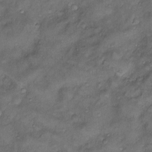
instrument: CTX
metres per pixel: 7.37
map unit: Htu
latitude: -6.6896
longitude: 159.1431
